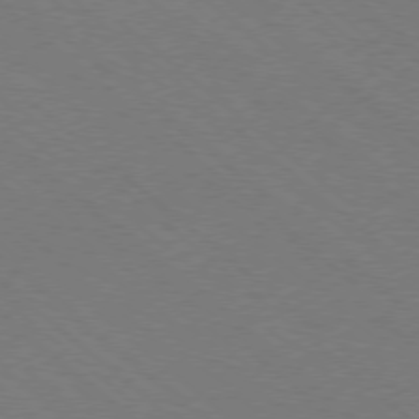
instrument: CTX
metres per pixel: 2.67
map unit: Ap
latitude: -78.3684
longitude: -65.1970
